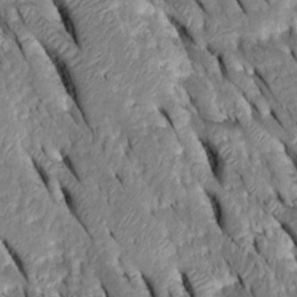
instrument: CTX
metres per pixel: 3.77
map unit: Htu
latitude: -0.5574
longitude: 149.4077
